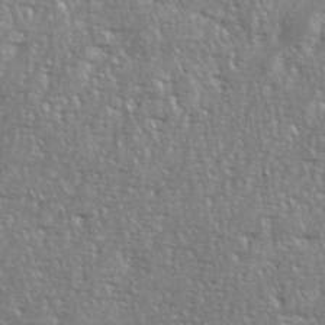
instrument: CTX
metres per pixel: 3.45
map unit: eHh
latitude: 36.1011
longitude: -132.7246
